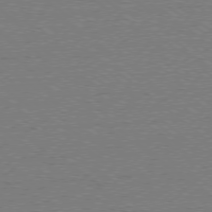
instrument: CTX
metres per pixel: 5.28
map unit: Ap
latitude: -78.8219
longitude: -82.6490
